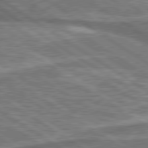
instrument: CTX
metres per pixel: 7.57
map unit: lApd
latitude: 79.9906
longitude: 175.1620
